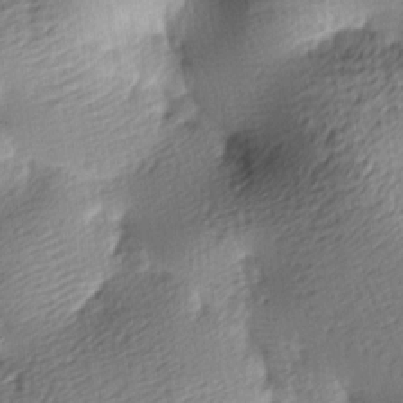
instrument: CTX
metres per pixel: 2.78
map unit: lAa
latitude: -9.0486
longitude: -126.6869
